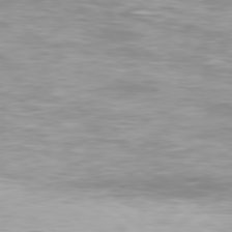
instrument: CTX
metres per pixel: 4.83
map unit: Ap
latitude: -79.2565
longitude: -93.6505
